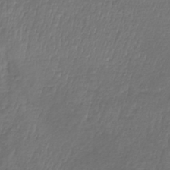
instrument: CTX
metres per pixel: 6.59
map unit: lHb
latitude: -39.5588
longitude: 73.2565
